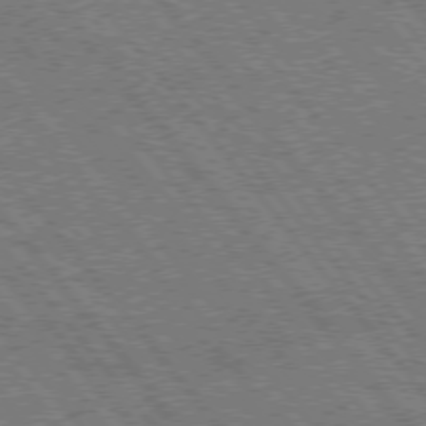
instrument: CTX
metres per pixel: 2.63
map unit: Hpe
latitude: 74.8947
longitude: -150.3278
